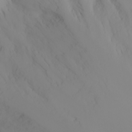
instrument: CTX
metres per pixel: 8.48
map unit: Nhu
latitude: -0.0661
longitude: -76.9324
